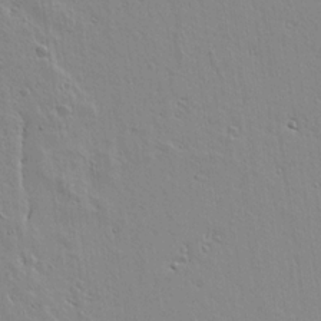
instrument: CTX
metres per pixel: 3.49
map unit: lAvf
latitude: 15.5749
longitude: -125.0269
